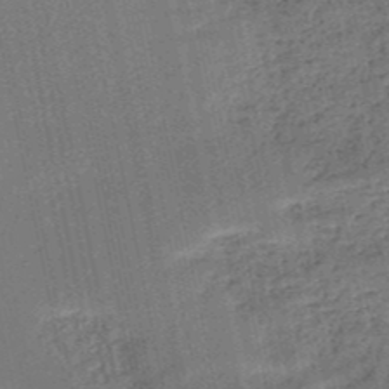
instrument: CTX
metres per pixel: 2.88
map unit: HNb
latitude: -51.2376
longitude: -49.9339
